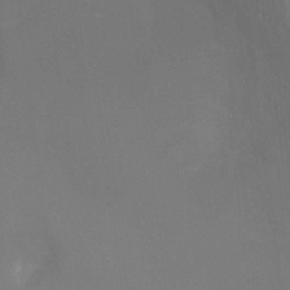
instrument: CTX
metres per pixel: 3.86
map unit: Ht
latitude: -0.6519
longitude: -35.8961
